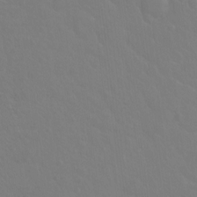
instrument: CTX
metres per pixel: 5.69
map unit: Hto
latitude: -3.3131
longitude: -35.1214
